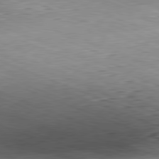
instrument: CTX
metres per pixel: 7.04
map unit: Hpe
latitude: -82.0661
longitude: 12.8597
